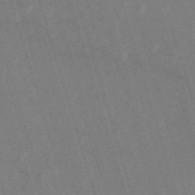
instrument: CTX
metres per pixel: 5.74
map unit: HNb
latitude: -53.6344
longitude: -42.6491
